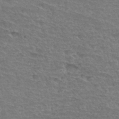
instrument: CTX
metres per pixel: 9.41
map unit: Hto
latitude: 34.5168
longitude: -45.1970
